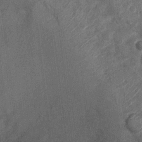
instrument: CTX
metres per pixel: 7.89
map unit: Nhu
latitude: 3.9717
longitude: -16.4601
